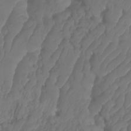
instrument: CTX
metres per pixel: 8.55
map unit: HNhu
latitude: -24.8975
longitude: 50.2550
